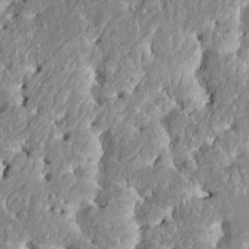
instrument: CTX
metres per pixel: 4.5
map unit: HNhu
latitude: 2.8380
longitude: 8.2361
